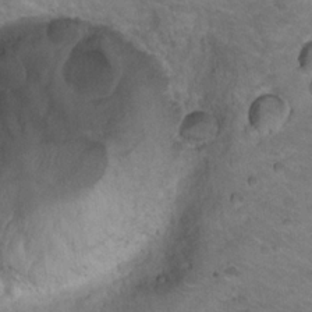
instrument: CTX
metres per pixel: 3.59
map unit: Nhu
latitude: 18.6301
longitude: -32.7813
